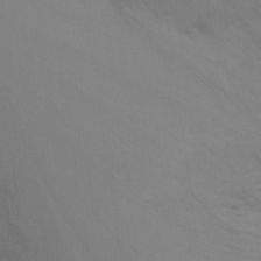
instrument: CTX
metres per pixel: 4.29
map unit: Ht
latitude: -11.5021
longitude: -34.7624
